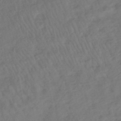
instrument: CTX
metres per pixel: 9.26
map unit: HNhu
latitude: -43.5399
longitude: 101.5210
